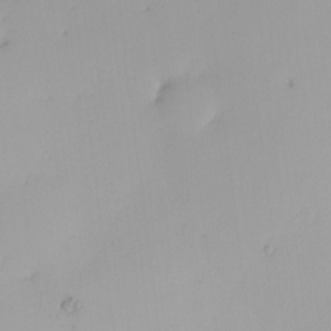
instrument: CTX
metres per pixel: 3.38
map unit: eHh
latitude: -4.0472
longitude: 17.2943
